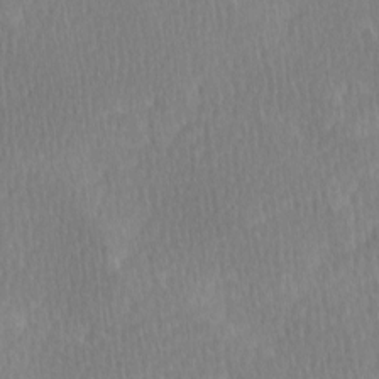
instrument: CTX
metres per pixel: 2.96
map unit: Ave
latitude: -0.4251
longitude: -114.2711
